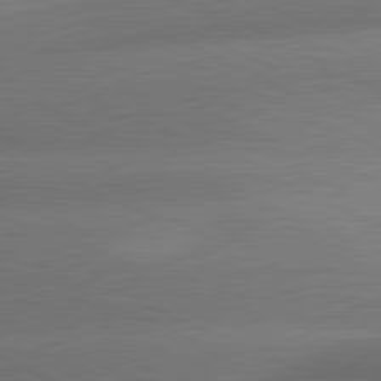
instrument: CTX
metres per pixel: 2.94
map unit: lApd
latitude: 81.1403
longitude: 130.5007
